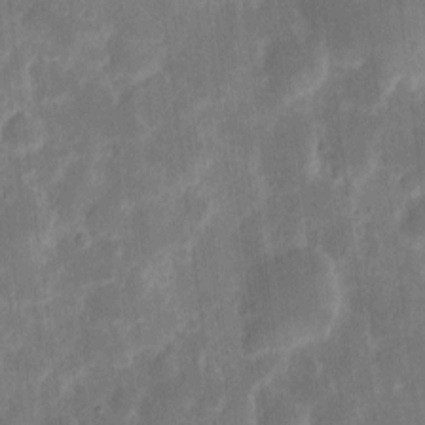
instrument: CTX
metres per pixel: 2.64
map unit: eHh
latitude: 7.5371
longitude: -70.4223
